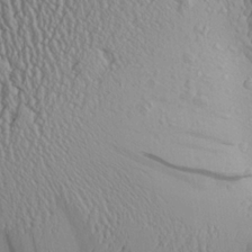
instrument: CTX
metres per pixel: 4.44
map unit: Aa
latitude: 24.5923
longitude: -135.5182
